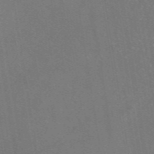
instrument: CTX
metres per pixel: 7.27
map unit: eAb
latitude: 46.7058
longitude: 111.0675
